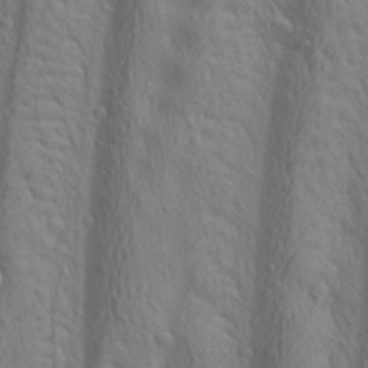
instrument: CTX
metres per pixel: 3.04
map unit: lAa
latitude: 22.3845
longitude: -138.1011
